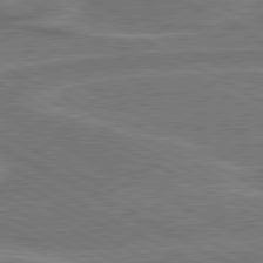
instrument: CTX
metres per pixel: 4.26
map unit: lApd
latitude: 80.5546
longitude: 128.3117
